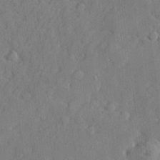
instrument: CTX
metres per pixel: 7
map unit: lHvf
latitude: 24.5923
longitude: 142.9730
